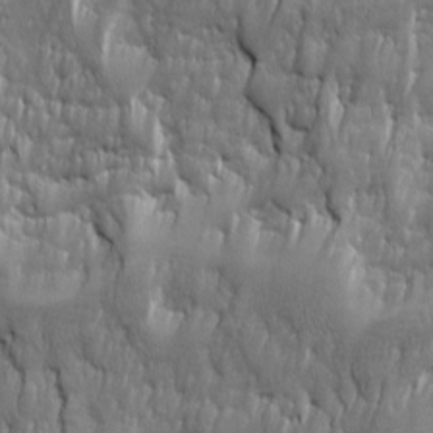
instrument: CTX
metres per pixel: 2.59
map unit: Ave
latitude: 16.1767
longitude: -135.0269
